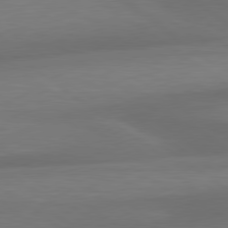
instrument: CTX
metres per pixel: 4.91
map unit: lApd
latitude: 79.4994
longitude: -90.0255
